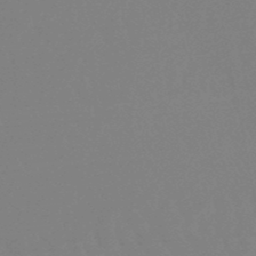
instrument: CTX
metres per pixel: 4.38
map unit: eHb
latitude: -49.1431
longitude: 85.6910
